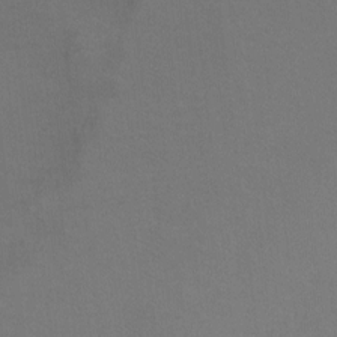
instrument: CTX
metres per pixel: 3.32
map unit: Ht
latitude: 1.5938
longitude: -33.5182
